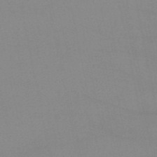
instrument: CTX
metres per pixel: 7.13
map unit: lHb
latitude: -44.8219
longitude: 76.9920
